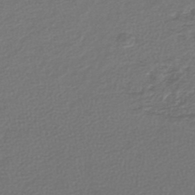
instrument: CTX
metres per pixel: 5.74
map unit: lHb
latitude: -43.6532
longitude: 69.5777
